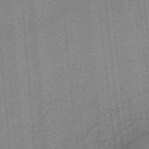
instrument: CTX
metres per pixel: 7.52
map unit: HNb
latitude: -35.1809
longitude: 57.5021
